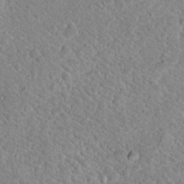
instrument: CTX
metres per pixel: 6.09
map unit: Nhu
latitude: 18.7624
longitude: -33.0270
